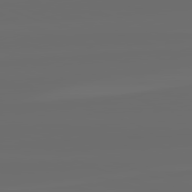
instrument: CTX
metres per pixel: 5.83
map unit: lApd
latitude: 82.3656
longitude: -164.5546
